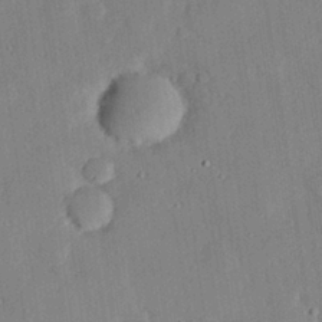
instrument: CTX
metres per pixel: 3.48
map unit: eHh
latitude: 27.8017
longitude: -82.2900
